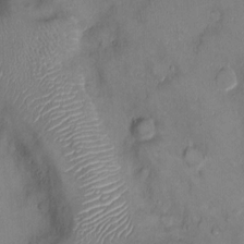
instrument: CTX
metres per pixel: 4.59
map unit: Ht
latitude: -2.1983
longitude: -15.1026
